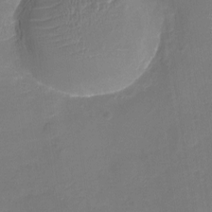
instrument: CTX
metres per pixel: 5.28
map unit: Nhu
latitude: -18.1984
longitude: -56.3656
